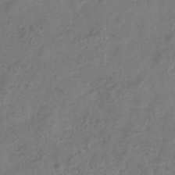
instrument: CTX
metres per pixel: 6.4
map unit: Hve
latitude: -34.0472
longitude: 90.2740
